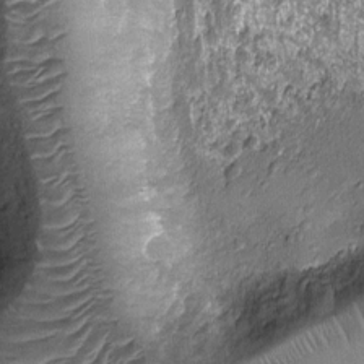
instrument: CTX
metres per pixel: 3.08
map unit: Nhu
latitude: -13.5021
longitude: -22.8947
